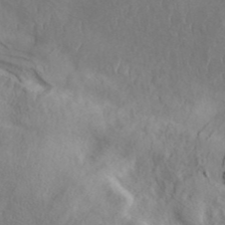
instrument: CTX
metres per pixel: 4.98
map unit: ANa
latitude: 42.3467
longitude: 53.1242
